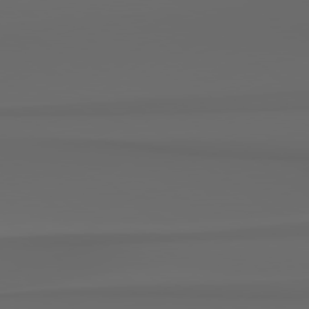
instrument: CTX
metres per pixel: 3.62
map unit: Hpe
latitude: 78.6302
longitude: -135.8583
